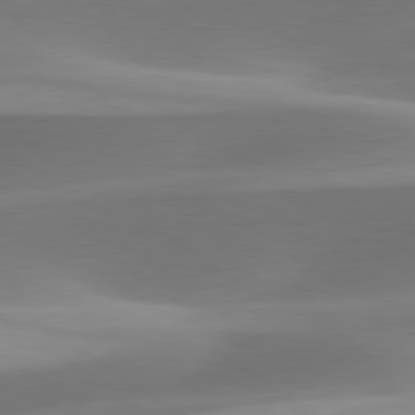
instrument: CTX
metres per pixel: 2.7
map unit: lApd
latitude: 79.7450
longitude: -91.7639
